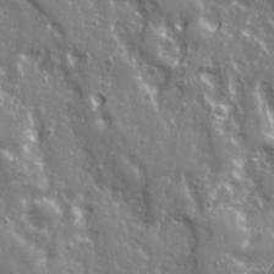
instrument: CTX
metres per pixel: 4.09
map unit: Ave
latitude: 22.4790
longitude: -133.3482
